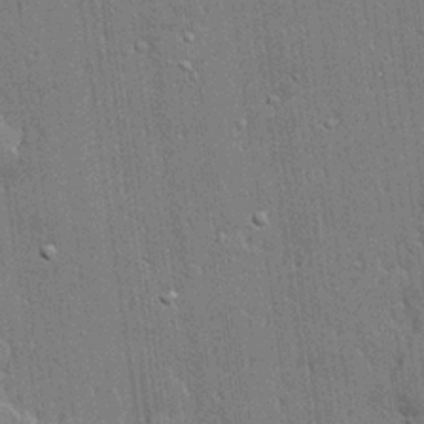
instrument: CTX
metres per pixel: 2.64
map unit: lHvf
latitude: 20.9136
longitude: 142.8785
